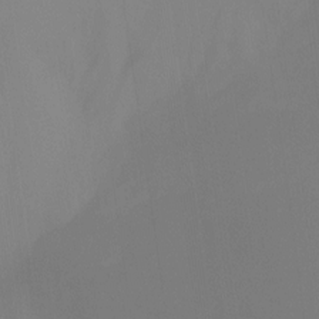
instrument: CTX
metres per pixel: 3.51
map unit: Ht
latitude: -15.5399
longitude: -48.5168
